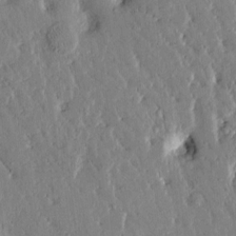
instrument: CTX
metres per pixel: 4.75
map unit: Htu
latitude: -1.7667
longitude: 175.1431
